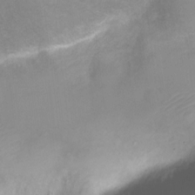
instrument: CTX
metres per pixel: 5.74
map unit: Nve
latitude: -18.7274
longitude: 106.5952
